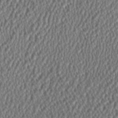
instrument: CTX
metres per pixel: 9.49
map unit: HNhu
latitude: 1.1970
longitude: 0.1039
